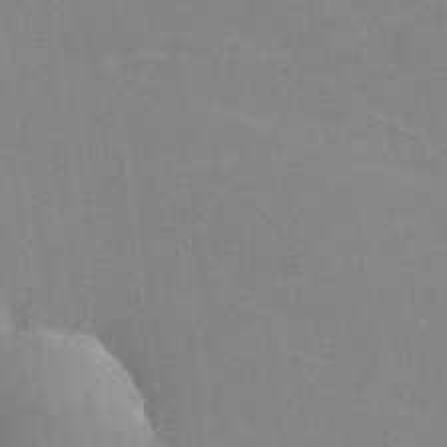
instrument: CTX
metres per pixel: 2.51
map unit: lHvf
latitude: -11.2376
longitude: -101.9150
